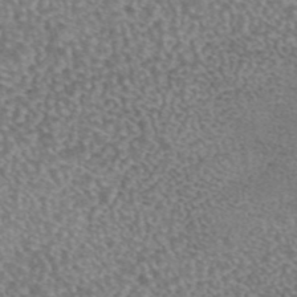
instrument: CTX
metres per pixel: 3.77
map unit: eAb
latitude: 44.5923
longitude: 107.9367
